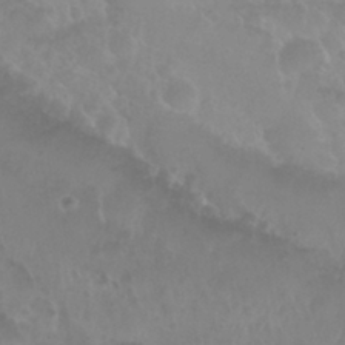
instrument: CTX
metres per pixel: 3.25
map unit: Nhu
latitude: 29.2915
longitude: -55.1970
